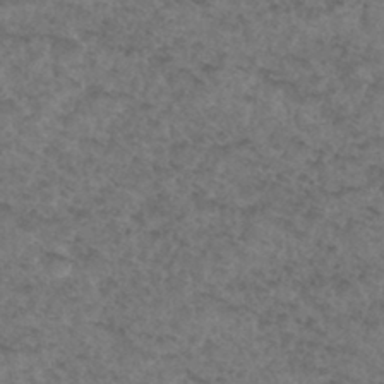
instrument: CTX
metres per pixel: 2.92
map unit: Hto
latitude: 32.4412
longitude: -49.4993
